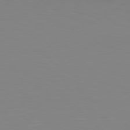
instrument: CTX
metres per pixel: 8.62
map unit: Hpe
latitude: 78.9325
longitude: -172.7435
